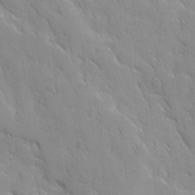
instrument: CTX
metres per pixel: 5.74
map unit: Ave
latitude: 10.1767
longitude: -103.4048
